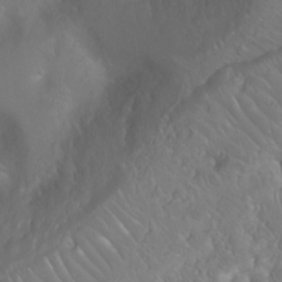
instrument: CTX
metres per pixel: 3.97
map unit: Ht
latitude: -0.3496
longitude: -45.7449
